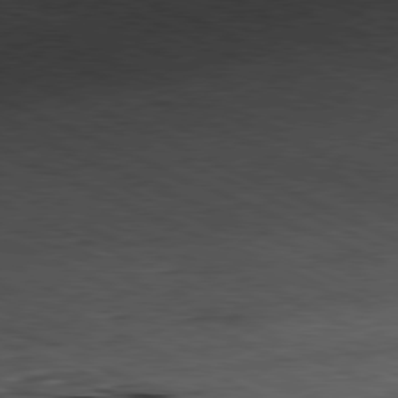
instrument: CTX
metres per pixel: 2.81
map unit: Ap
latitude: -81.2943
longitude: -90.9892
